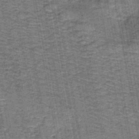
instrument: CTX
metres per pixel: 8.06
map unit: HNb
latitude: -45.5210
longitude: 53.2376
